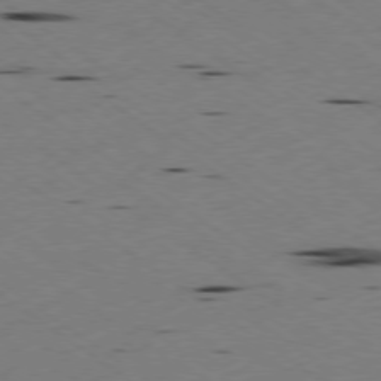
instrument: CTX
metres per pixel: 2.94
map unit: Ap
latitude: -77.8044
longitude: -71.6316
